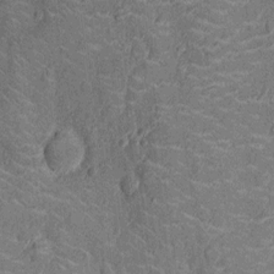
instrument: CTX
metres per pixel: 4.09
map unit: Nhu
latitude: -14.1984
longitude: -23.5749
